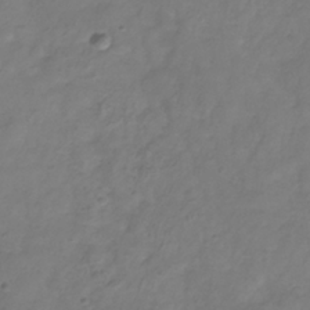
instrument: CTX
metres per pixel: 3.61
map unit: Hve
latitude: -33.0865
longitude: 92.0472
